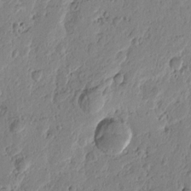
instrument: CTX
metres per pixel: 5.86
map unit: Htu
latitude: -1.1998
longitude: -177.4993
